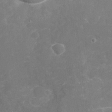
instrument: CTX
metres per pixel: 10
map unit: Nhu
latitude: -18.4062
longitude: -56.9513
